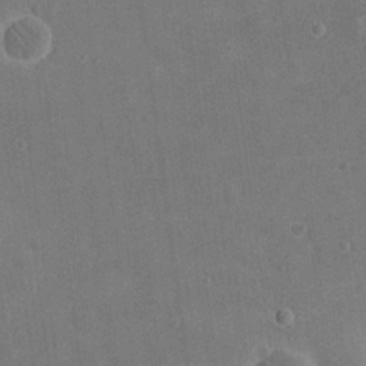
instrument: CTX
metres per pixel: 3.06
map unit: eHh
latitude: 20.0633
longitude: -65.8961
